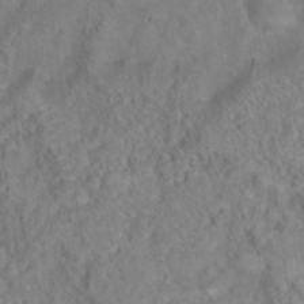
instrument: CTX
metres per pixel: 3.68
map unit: Hto
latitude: 18.0822
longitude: -38.2711
